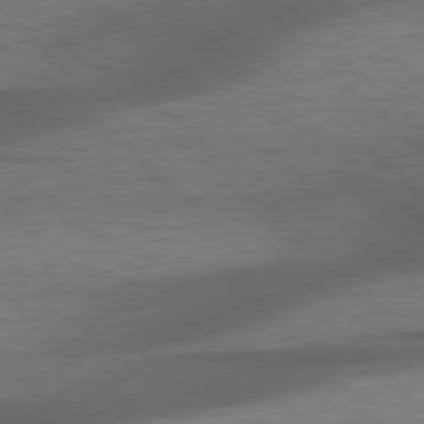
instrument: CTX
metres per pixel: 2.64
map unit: lApd
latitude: 79.0648
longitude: -116.2523
